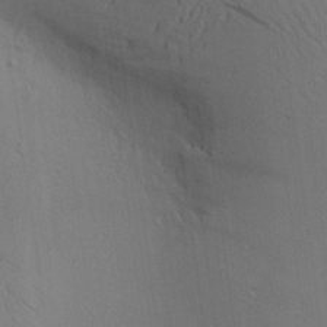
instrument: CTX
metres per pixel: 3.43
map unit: Aa
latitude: 19.2348
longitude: -141.0647
